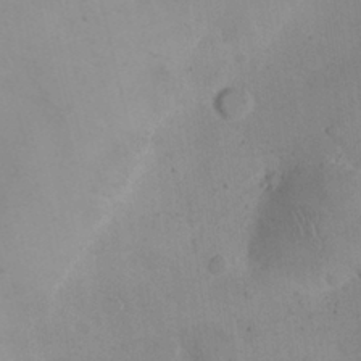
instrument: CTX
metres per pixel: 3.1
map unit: eHh
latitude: 24.3656
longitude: -66.2144
